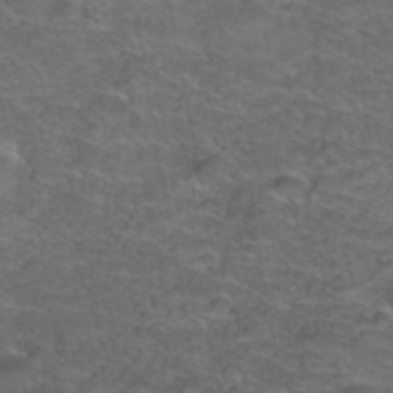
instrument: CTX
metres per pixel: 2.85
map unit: Hto
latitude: 38.5546
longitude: -42.5735
